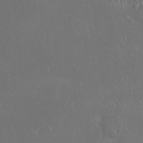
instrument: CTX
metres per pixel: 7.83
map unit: HNhu
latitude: -0.5007
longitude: 1.8234
